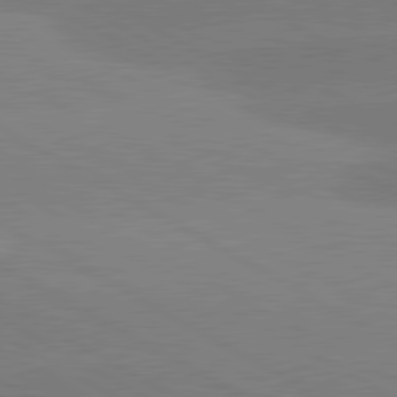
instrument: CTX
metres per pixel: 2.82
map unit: lApd
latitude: 80.8380
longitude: -152.6113
